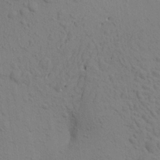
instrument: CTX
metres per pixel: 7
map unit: Aa
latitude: 22.8569
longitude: -148.5168
